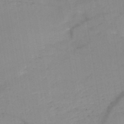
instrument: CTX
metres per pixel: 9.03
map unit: HNb
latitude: -49.6533
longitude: -39.9906
